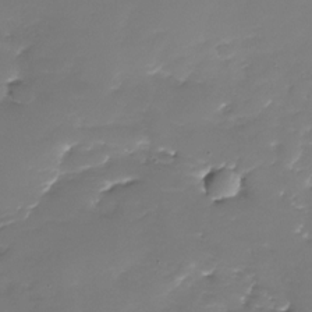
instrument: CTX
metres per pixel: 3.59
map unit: Nhu
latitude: -28.6896
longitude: -67.5938
